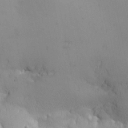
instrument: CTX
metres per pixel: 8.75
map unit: eHh
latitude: -2.8219
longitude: -81.1592
